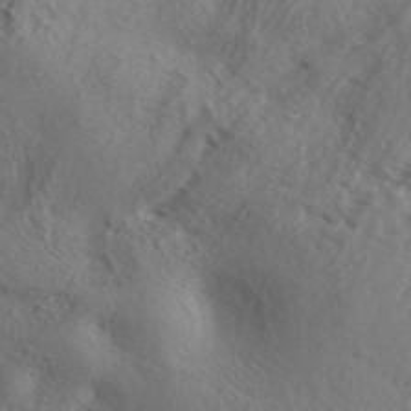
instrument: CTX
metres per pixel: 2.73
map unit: Aa
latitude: 32.0822
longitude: -139.5938
